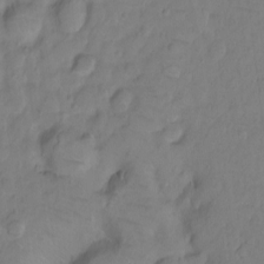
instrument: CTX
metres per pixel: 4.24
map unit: Ht
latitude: -9.1998
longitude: -36.2523
